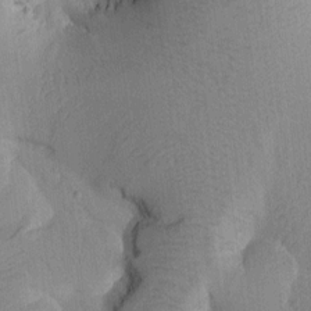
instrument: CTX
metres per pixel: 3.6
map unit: Htu
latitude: -0.5007
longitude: 172.7463
